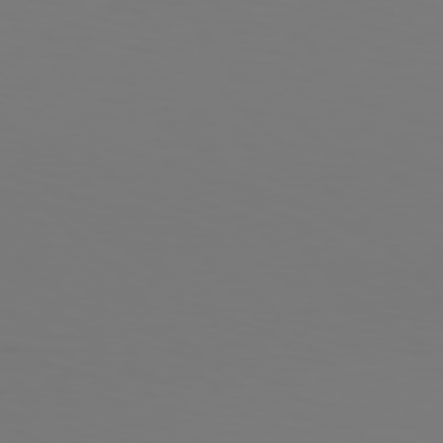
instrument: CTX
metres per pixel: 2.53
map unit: Hpe
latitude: 77.2159
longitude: -133.9717
